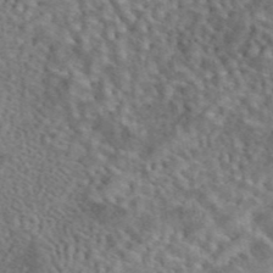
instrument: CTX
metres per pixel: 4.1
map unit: eAb
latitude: 43.6316
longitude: 109.4265
